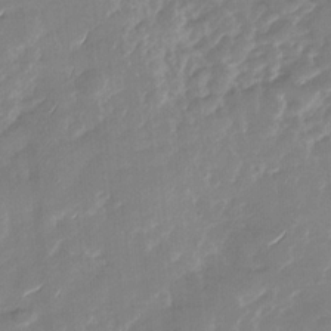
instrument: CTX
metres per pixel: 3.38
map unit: Nhu
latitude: -28.4629
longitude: -73.9151
